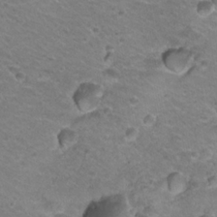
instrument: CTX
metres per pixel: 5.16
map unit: Hto
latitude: 21.8961
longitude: -32.6679
